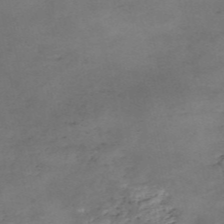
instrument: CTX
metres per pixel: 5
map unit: eHh
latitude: -54.4629
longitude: -90.8380
